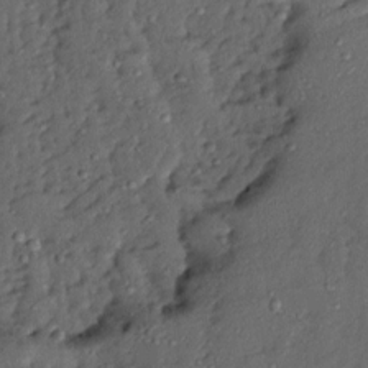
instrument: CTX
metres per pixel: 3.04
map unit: Ave
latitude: 13.6883
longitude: -134.8002
